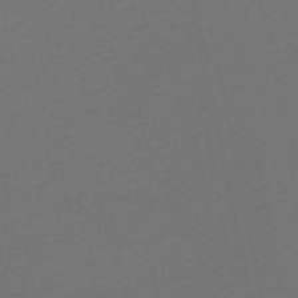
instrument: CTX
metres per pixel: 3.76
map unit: HNb
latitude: -47.7477
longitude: 56.9730
